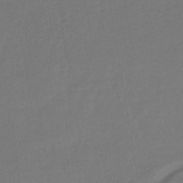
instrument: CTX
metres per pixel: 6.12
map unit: lHb
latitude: -39.3321
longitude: 69.3698
